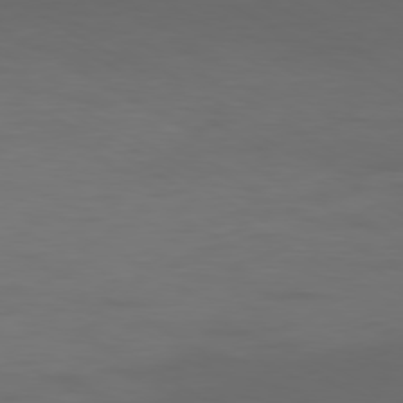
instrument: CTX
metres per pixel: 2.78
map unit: Ap
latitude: -79.8800
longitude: -92.2333
